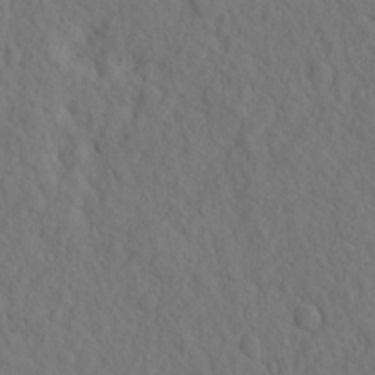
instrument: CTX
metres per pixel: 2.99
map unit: eHh
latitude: -2.0283
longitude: 18.1795
